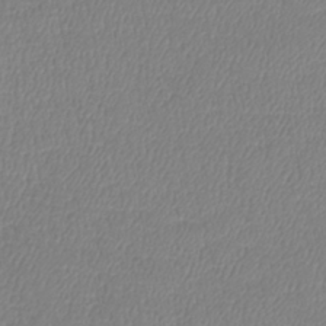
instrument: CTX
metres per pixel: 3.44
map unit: lHb
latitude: -41.0864
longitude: 74.9164
